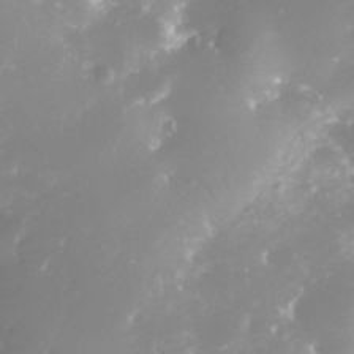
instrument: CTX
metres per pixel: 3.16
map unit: Nhe
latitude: -32.4440
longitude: -116.0255
